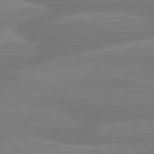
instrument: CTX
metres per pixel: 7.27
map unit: lApd
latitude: 79.8206
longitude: -142.4979
